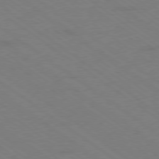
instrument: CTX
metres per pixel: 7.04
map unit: Ap
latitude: -79.3509
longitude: -99.4237
